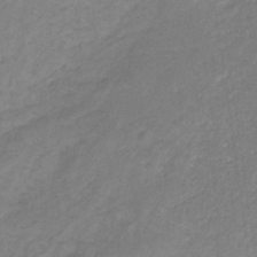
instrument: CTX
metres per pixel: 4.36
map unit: eHb
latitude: -30.9919
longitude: 66.8030
